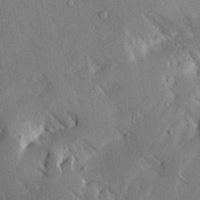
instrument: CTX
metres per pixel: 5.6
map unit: Aa
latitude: 16.4601
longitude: -149.5371
